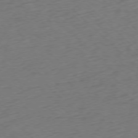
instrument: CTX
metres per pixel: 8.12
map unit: Ap
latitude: -77.0675
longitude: -79.2726
